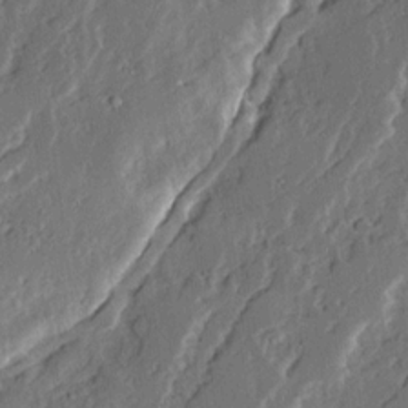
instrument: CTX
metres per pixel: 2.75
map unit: Ave
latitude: 14.4790
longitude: -137.0081
